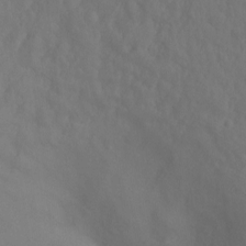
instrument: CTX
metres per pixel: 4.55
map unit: Ht
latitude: -0.9353
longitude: -32.8191
